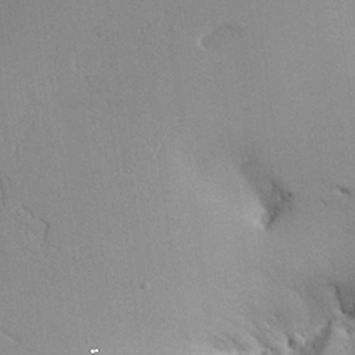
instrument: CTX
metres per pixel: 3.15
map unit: Aa
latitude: 24.5545
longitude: -128.7813
